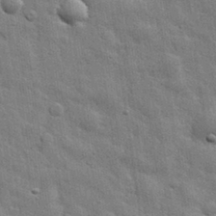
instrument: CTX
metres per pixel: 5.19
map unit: eHh
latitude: 31.8962
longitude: -78.5924
